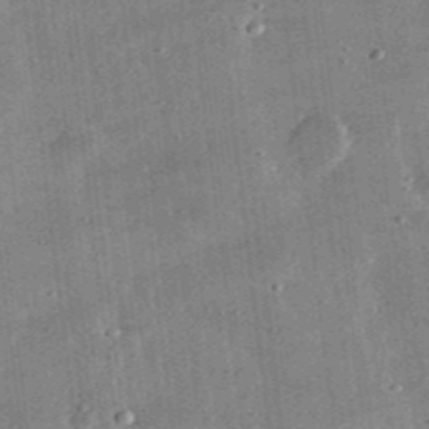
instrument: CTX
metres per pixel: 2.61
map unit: lHvf
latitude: 31.5560
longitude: -90.1767
